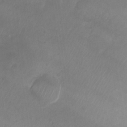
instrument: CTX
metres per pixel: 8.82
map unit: Nhu
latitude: -26.9541
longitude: -70.7435
